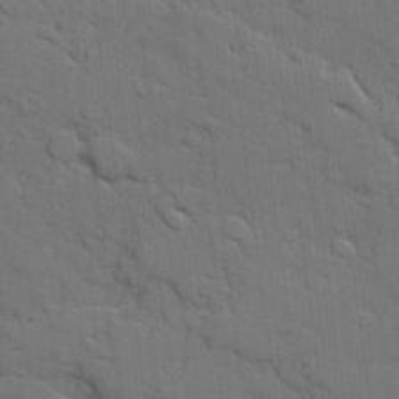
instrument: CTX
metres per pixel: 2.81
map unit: Ave
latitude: 18.5923
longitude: -128.6679
